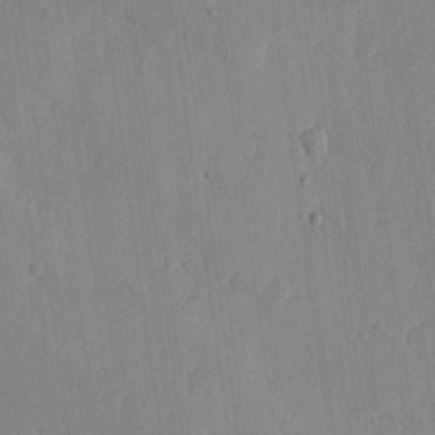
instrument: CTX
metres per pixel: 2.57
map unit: lHvf
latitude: 18.1766
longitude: -115.1214
